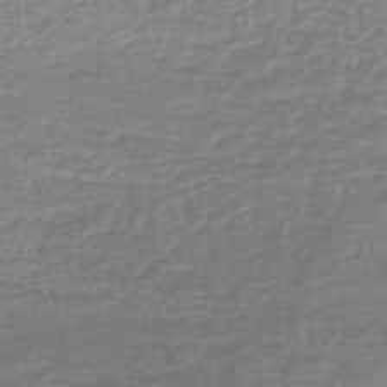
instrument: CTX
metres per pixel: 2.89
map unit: lHb
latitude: -44.4251
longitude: 65.7667
